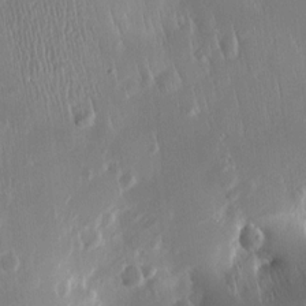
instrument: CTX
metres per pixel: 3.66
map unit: Htu
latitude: -5.0486
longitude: 174.1227
